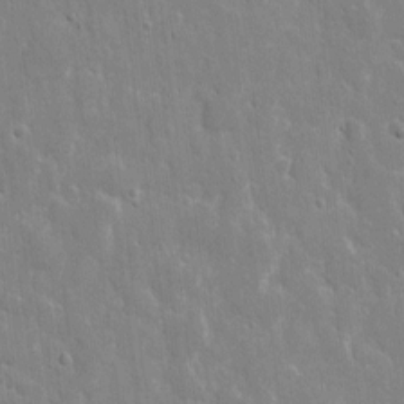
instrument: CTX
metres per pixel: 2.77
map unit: eHh
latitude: 8.8947
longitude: -69.8772
